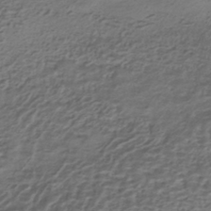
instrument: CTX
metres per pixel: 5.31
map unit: HNhu
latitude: -42.5006
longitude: 101.5399
